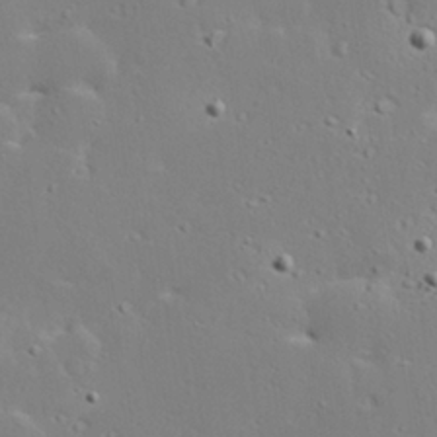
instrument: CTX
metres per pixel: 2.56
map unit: Hve
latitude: 24.0255
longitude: -98.3089
